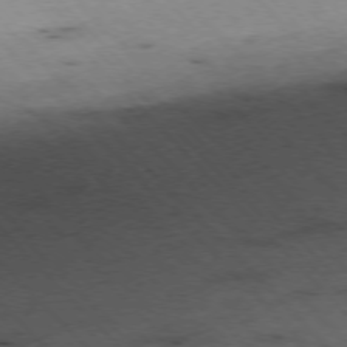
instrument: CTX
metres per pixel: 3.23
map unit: Ap
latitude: -76.5196
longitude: -60.2144
